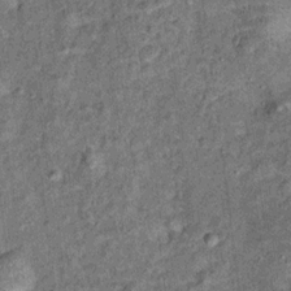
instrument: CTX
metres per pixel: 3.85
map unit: Ht
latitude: 11.1592
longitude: -38.8191
